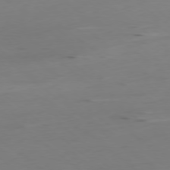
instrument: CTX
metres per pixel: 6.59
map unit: Ap
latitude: -78.9919
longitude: -63.9150
